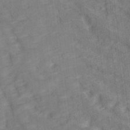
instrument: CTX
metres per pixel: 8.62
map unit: Ave
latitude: 18.5923
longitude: -135.7071
